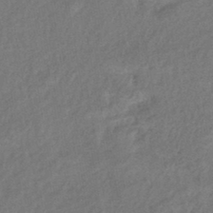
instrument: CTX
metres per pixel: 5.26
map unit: eHb
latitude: -42.7652
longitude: 83.8422
